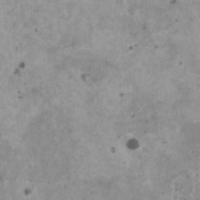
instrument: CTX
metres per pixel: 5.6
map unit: HNhu
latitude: 0.7813
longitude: 4.3495
